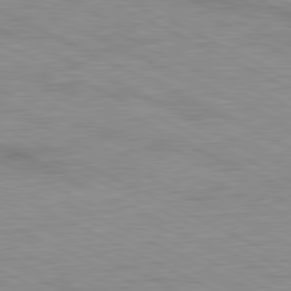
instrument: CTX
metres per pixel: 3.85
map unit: Ap
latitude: -81.8800
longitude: -72.3846
